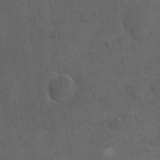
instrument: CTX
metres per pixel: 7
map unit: eHh
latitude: 19.3481
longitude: -63.5560
